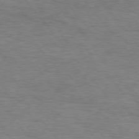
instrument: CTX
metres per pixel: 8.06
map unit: Hpe
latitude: 75.6694
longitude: -151.3292
